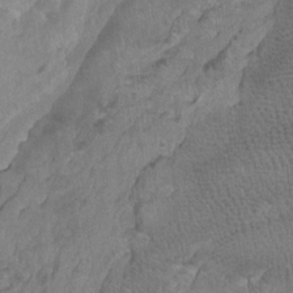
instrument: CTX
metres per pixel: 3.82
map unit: Ht
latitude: -2.3117
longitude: -17.0081
